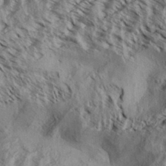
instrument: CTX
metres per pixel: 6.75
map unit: Aa
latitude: 32.5357
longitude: -137.4427
